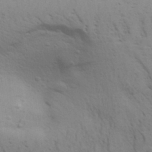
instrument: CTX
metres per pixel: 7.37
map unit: Aa
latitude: 30.2145
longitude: -139.7827
